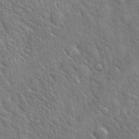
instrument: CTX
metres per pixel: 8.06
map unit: Hto
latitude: 20.0633
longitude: -52.3467
